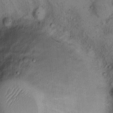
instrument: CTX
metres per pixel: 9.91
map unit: eHh
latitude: 15.9339
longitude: -64.3278
